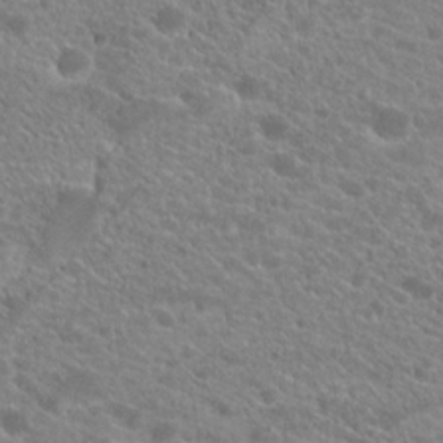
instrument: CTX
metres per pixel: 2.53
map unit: Hto
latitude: 21.5749
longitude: -38.8191
